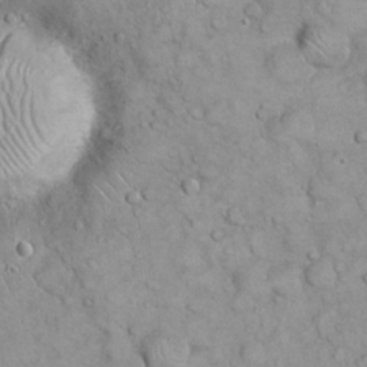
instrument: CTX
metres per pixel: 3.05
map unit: eHh
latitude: 21.5560
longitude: -58.9136
